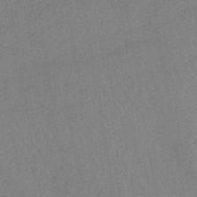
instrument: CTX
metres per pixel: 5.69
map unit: lHb
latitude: -40.8030
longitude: 67.6344
